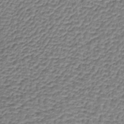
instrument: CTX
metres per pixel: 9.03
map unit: lHb
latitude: -36.5573
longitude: 58.9541
